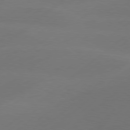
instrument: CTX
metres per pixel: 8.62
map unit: Hpe
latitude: 78.4034
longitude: -131.3104
